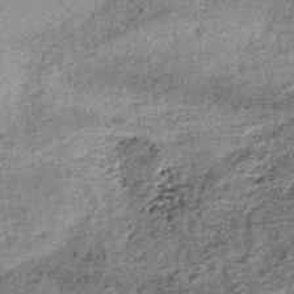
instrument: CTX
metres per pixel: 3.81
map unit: lHb
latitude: -36.6329
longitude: 66.3873
